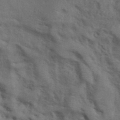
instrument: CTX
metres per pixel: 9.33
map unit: ANa
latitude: 39.5938
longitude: 29.9178
